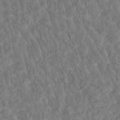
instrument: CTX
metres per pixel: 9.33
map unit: Htu
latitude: -3.6532
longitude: 174.8974
